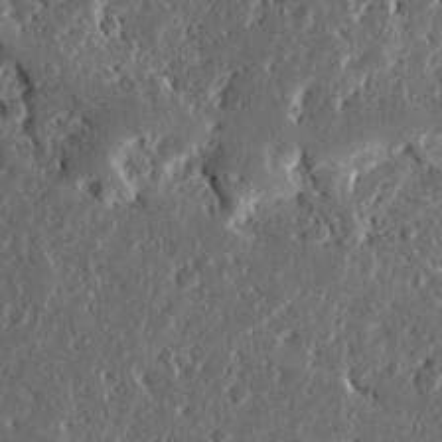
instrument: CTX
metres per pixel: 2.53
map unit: Ave
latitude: 14.4790
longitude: -139.0836
